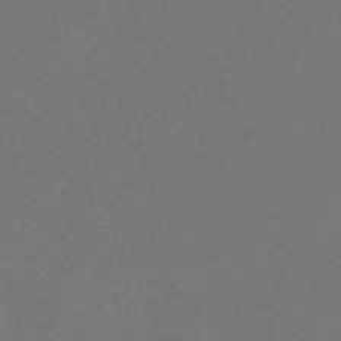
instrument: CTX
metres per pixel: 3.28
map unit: eHb
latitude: -43.8611
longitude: 88.6707
